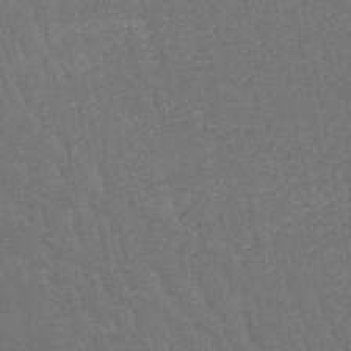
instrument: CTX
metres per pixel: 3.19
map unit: HNb
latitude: -49.7289
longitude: -52.6302
